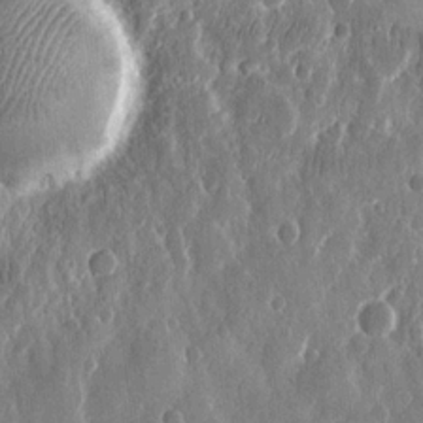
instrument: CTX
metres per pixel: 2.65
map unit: eHh
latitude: 12.0444
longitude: -71.2348
